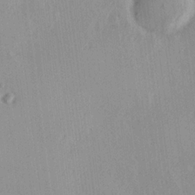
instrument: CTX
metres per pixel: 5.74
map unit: Hve
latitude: 19.1970
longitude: 149.2187
